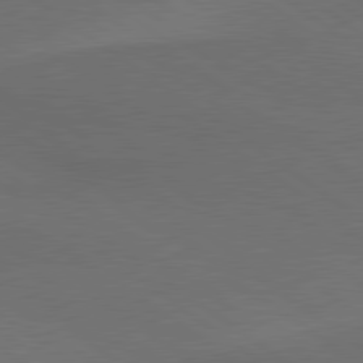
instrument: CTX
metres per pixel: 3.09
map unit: lApd
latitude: 79.6694
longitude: -177.2348
